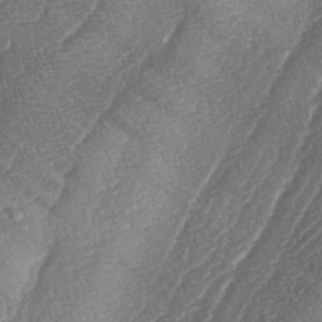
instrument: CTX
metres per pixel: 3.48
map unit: lAa
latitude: -4.3873
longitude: -129.6883
